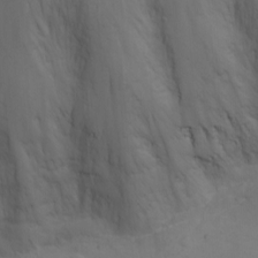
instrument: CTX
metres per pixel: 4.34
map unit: Nhu
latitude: -8.5763
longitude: -66.1766
